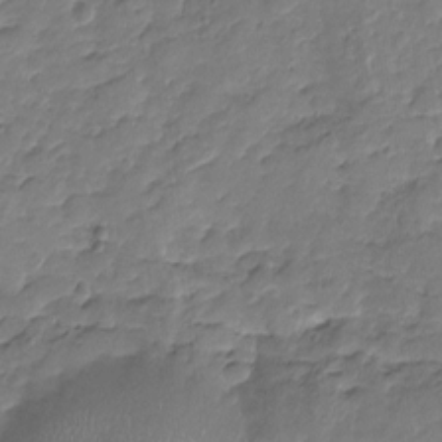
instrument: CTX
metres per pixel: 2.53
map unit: Nhu
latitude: -17.5966
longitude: -57.3292
